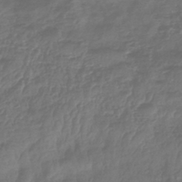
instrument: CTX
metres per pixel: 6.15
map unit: eHb
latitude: -43.7288
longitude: 82.1228
